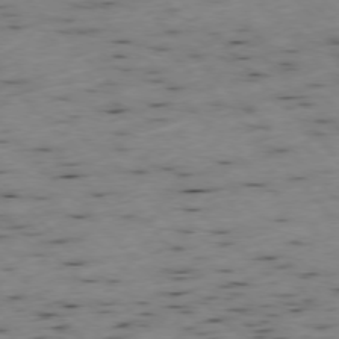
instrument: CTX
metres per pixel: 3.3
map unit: Ap
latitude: -77.0297
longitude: -60.5357
